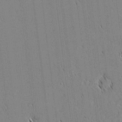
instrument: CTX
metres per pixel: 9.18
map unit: lAvf
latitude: 1.7827
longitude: -107.0647
